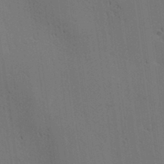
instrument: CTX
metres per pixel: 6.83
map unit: lAa
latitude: 11.8395
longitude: -108.1577
